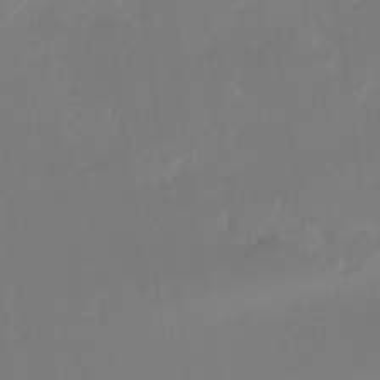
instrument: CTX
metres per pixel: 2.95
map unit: Hto
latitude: -8.3117
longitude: -51.0080
